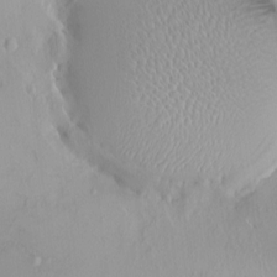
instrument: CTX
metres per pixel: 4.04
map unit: HNhu
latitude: 3.5560
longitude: 7.5021
